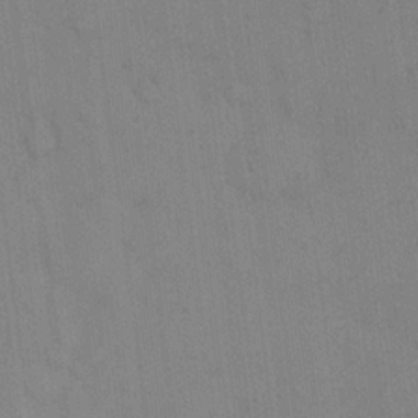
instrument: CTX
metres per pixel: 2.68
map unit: eHh
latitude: 13.9528
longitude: -62.4034
